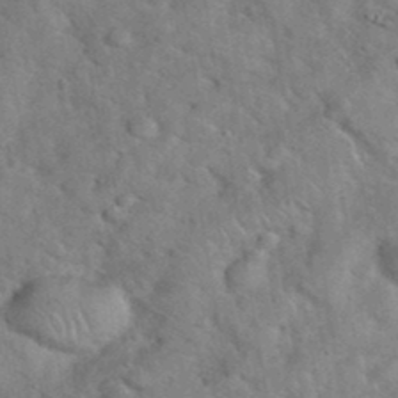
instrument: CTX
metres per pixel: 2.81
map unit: eHh
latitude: 37.7639
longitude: -65.0269
